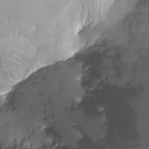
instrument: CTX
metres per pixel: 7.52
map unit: Ht
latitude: -6.4062
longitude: -29.3859
